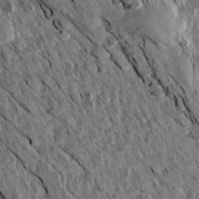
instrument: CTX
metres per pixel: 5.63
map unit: Aa
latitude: 14.5168
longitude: -144.5923
